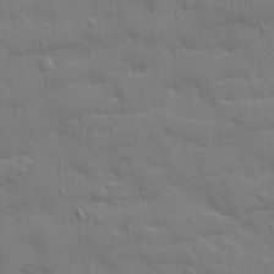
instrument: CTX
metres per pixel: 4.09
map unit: Ave
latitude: 19.3859
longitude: -129.2348
